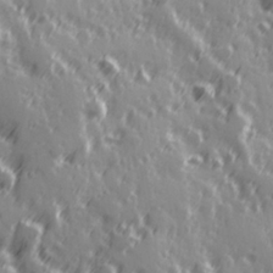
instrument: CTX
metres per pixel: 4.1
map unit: Hve
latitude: 26.0444
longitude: 146.6329
